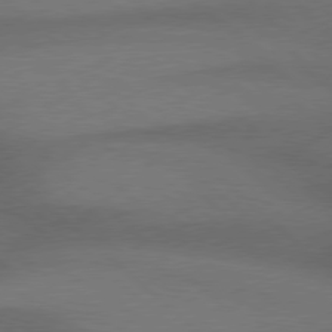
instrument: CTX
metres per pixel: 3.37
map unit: Hpe
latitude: 77.9150
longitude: -157.2725
